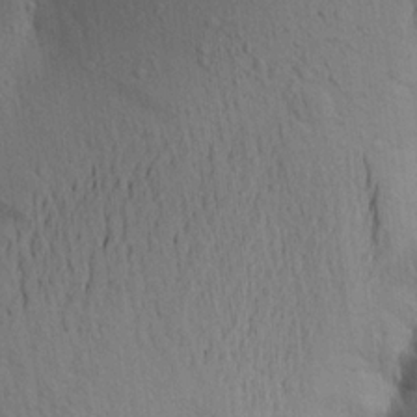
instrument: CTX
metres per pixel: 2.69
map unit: Aa
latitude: 19.2159
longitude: -149.3671
